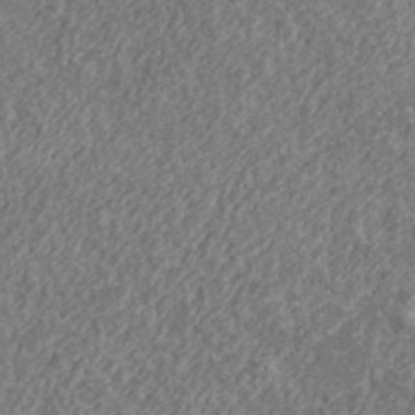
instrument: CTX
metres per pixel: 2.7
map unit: lHvf
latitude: 37.8961
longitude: -89.6505
